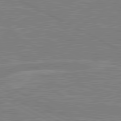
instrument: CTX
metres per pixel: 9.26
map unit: lApd
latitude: 81.1592
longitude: -168.5924
